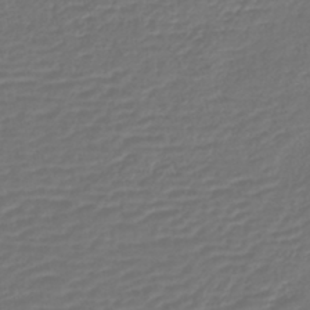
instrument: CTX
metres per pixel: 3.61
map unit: lHb
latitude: -42.8596
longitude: 76.8408
